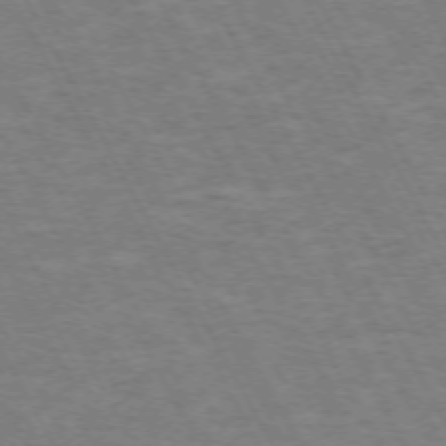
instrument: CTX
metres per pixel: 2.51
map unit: Hpe
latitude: -72.0850
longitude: 9.8800
